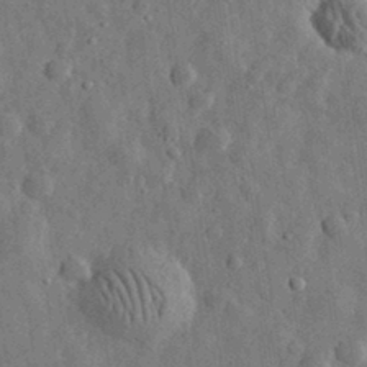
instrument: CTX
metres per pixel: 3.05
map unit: eHh
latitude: 31.7261
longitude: -74.1956
